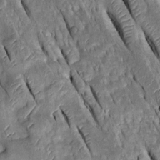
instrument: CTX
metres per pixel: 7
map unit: Htu
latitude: -0.4629
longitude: 148.3118
